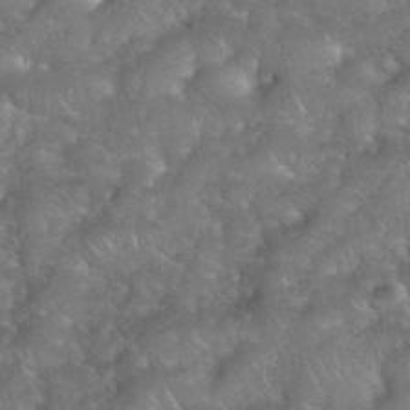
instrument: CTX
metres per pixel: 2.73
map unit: eHh
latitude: 39.4615
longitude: -58.3656
